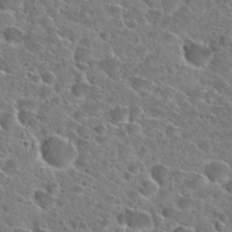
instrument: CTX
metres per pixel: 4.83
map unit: Hto
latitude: 24.8569
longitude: -46.7813
